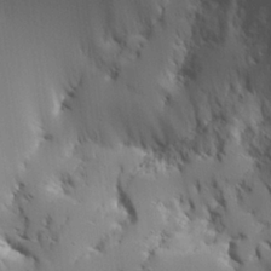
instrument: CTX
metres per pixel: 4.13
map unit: Aa
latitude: 25.1970
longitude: -126.7813
